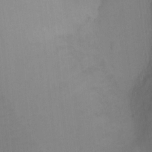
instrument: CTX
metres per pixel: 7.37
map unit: Ht
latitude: 1.4615
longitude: -25.7449
